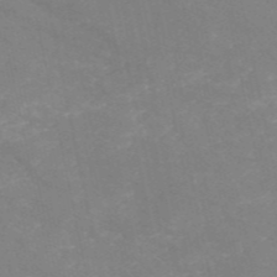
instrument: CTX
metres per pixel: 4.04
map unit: HNb
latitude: -54.6708
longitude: -38.1011
